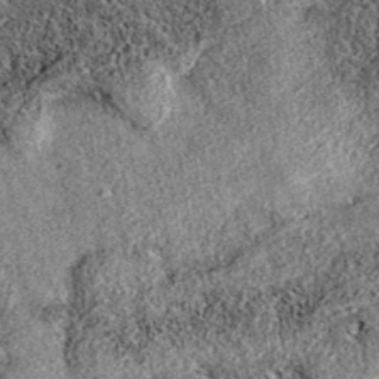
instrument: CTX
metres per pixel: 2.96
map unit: eAb
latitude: 36.8947
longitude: 111.6722
